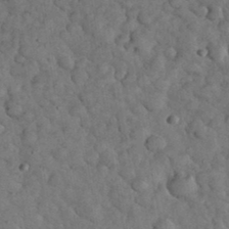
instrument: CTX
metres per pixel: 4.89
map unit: eHh
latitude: 34.2333
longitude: -68.2712
